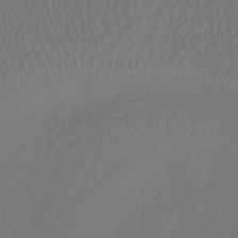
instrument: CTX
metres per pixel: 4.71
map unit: lHb
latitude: -43.6154
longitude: 75.6533
